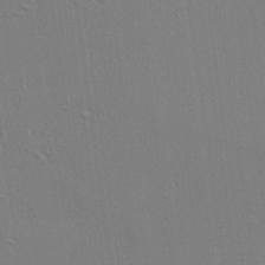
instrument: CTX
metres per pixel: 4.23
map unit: lHvf
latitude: 20.8569
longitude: 142.6518
